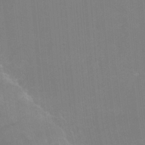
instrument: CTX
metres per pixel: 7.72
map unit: Nhu
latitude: -8.4818
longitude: -84.9136
